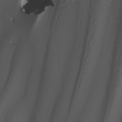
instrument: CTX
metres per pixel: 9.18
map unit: Nhu
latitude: -7.1620
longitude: -95.1592
